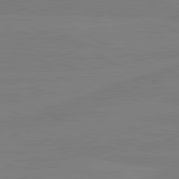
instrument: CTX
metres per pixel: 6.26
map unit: lApd
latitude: 81.6883
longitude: -177.5938
